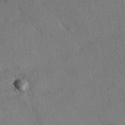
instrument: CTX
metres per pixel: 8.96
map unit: eHh
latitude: 26.0633
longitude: -79.5371
